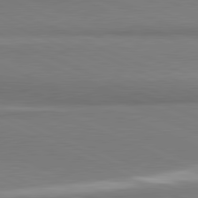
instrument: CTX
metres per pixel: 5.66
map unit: lApd
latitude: 81.6505
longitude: 161.0486
